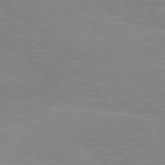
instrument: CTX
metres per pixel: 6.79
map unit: lApd
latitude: 80.1011
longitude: -125.7260
